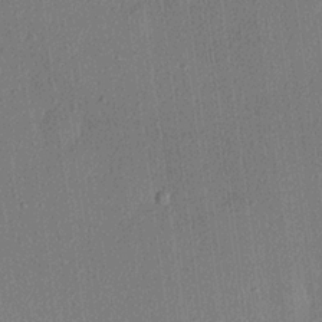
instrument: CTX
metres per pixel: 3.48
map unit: lHvf
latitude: 20.4790
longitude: 141.3510
